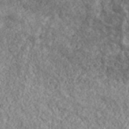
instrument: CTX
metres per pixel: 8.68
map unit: eHh
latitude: 43.2159
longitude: -88.4223
